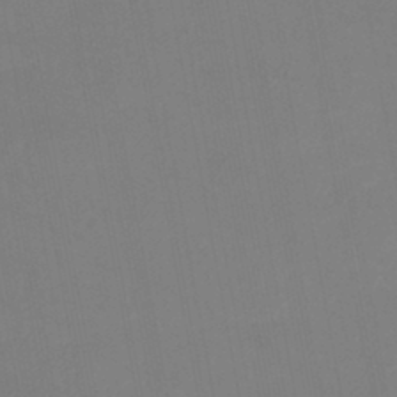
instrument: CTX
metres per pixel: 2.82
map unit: eHb
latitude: -38.4440
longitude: 74.9542
